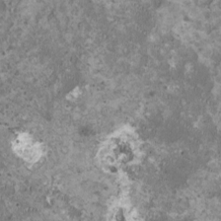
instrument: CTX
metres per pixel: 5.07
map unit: HNhu
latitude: 0.5168
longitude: -1.5182
